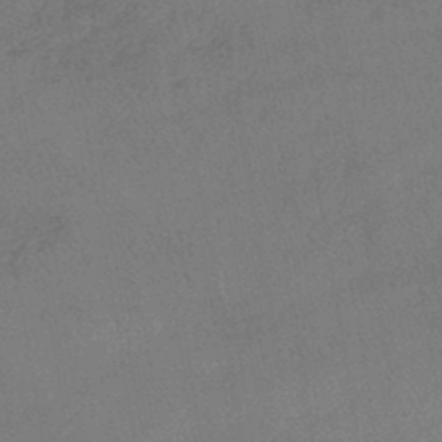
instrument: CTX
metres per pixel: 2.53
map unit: lHb
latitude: -44.4818
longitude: 70.7841
